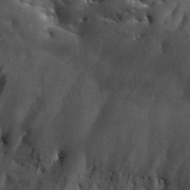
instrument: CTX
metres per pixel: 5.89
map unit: eHh
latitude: 30.9136
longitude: -73.0270
